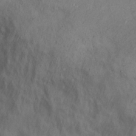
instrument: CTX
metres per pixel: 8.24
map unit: Nhu
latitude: 13.9150
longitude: -30.1200
